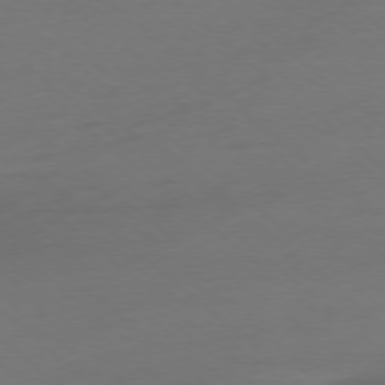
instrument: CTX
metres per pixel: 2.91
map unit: Ap
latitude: -78.3495
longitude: -69.8772
